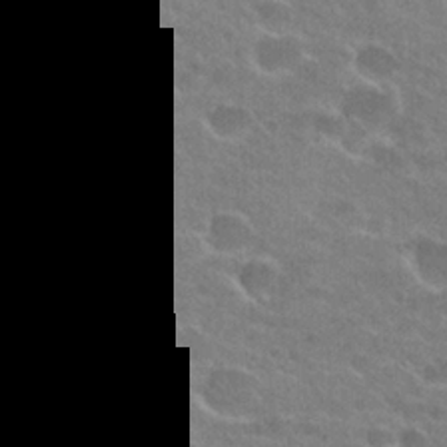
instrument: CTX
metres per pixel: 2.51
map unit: Hto
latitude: 24.7057
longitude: -44.0822
